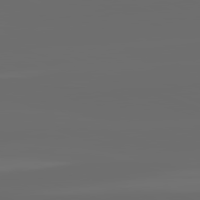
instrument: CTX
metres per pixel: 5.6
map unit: lApd
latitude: 82.2711
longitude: -165.3671
